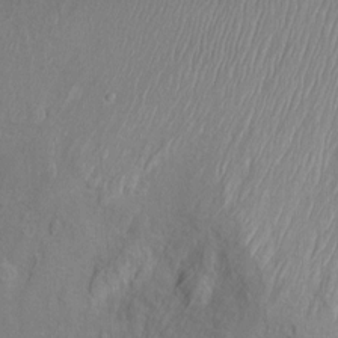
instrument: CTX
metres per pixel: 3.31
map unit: Ht
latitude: -0.9920
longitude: -15.2726
